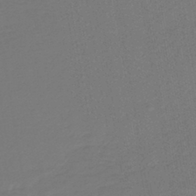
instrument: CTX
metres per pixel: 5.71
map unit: lHb
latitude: -42.7652
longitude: 67.8800
